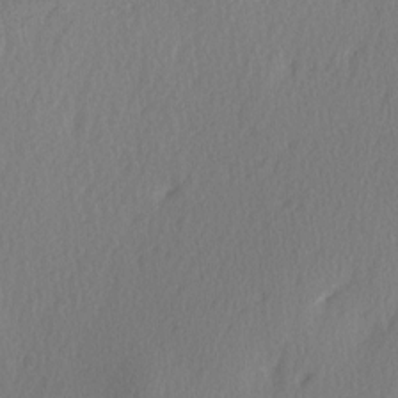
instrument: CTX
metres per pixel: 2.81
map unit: Ave
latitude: 2.8569
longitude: -111.4427
